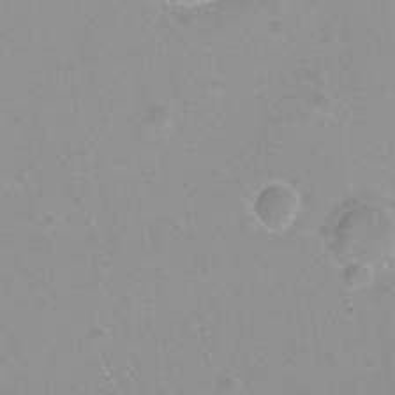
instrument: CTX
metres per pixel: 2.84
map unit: Hto
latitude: -8.6140
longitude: -42.8758
